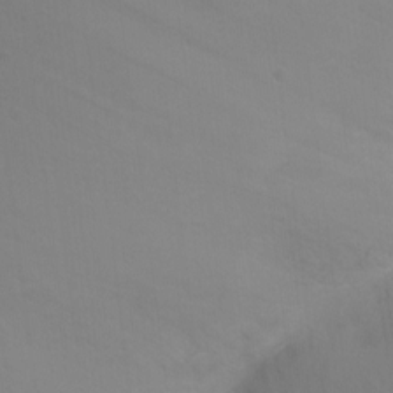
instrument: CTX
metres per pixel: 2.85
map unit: Ht
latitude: -3.4076
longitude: -24.9324
